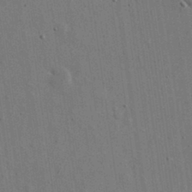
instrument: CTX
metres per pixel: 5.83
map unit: eHh
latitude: 15.7828
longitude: -68.6869
